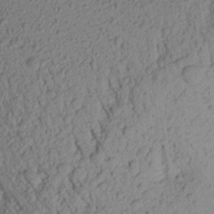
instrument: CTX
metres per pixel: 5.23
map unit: Aa
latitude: 20.1767
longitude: -149.2915
